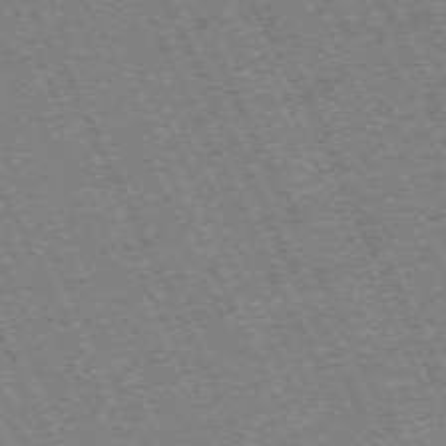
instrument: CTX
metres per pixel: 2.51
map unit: Hpe
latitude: -70.9920
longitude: 10.1039
